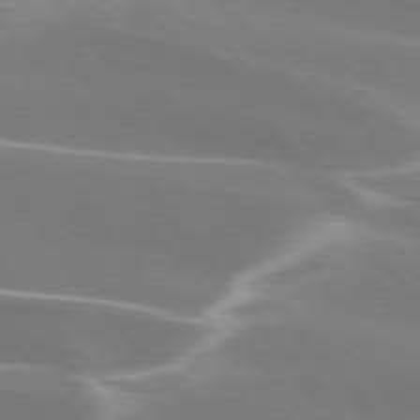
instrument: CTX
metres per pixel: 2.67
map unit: lApd
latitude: 75.3293
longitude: -63.0837
